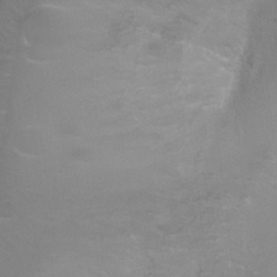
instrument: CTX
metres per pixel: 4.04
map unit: Ht
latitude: -7.5399
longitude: -20.7058
